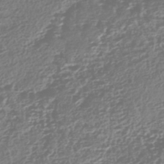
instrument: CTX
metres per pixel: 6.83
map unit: HNhu
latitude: -43.9178
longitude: 100.7463
